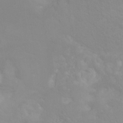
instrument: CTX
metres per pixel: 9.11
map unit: Hto
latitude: -8.0472
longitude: -46.4034
